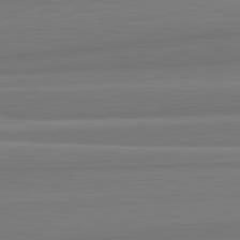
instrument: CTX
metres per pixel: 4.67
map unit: lApd
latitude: 82.5545
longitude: 169.7099
